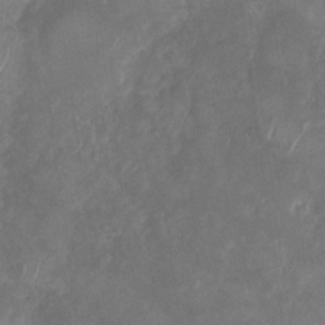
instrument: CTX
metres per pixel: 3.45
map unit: Nhu
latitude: -29.3888
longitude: -63.4805
